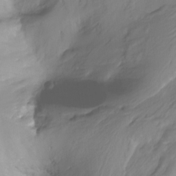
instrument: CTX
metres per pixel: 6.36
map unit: Nhu
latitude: -12.8786
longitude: -64.2334
